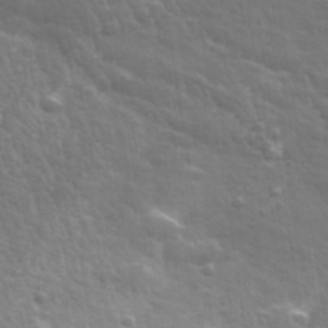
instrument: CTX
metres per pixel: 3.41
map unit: lHvf
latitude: 36.7813
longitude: -91.9528
